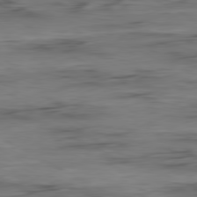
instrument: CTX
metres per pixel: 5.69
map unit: Ap
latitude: -81.1431
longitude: -96.4223
